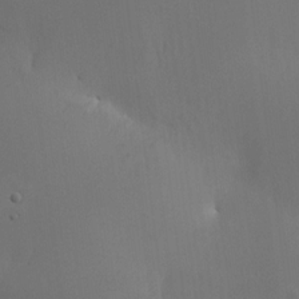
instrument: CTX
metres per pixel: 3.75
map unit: HNhu
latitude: 8.1200
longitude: -0.6301
